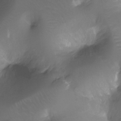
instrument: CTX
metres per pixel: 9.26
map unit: Ht
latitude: -11.7100
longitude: -45.1214
